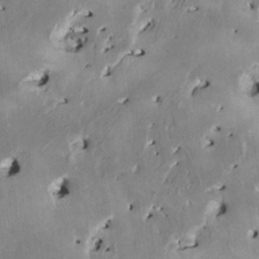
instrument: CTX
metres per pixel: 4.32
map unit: HNhu
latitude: 4.1578
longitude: -5.1403
